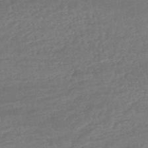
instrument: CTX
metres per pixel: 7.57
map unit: HNhu
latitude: -46.2172
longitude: 91.0676
